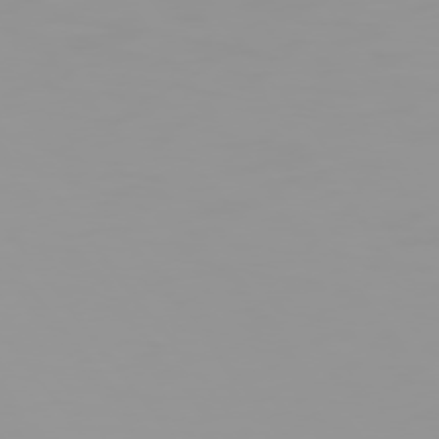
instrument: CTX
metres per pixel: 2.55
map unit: Hpe
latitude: 74.7435
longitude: -128.8758
